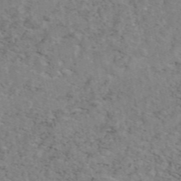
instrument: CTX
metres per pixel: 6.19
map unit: eAb
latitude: 47.9906
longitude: 115.7855
